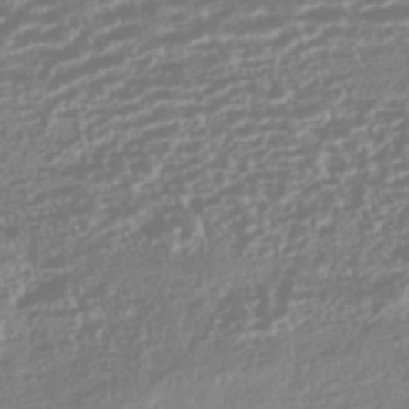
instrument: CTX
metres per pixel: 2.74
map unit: HNhu
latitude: -44.6519
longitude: 100.5762
